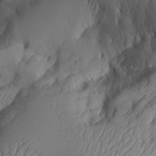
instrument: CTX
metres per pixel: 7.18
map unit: Aa
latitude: 26.1200
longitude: -129.5749
